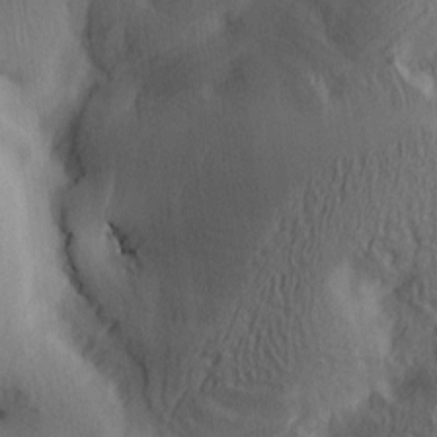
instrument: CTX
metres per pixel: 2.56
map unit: lAa
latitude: 4.7624
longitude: -114.1955
